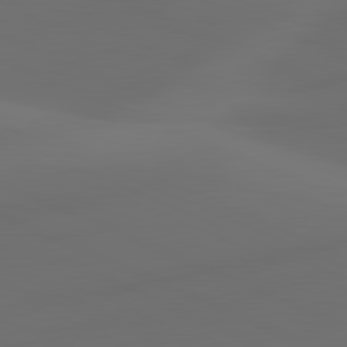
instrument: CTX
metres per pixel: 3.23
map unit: lApd
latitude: 80.8569
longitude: -83.4237
